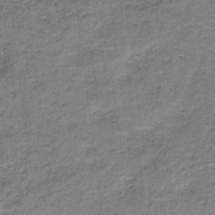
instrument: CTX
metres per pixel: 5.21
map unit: HNb
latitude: -35.5777
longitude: 52.8974
